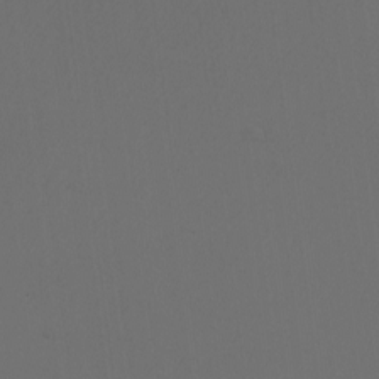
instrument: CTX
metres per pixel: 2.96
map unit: Nhu
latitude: -5.2565
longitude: -93.7449
